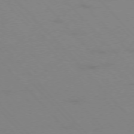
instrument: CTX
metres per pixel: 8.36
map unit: Ap
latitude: -76.9542
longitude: -61.4237
